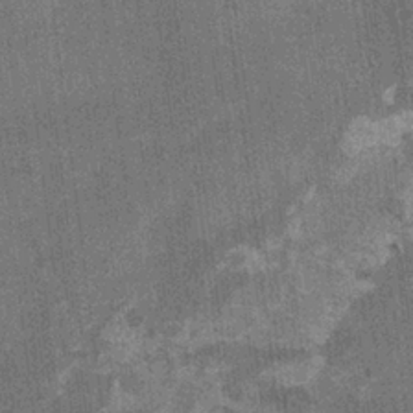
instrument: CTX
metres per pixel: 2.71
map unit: HNhu
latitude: 3.7827
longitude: 5.0486
